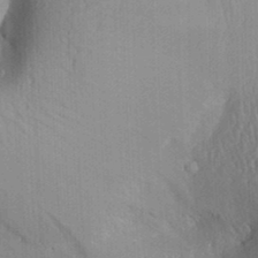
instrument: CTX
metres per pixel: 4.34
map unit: Aa
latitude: 28.7813
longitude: -138.5168
